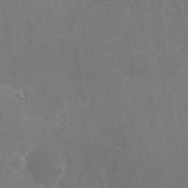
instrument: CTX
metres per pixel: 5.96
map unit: eHh
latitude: 9.3104
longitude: -71.4993
